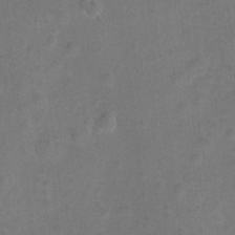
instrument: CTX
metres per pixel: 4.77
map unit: Hto
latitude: 4.4601
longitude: -32.2900
